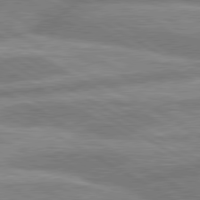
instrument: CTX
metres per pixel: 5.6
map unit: lApd
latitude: 80.2711
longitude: -166.2522
